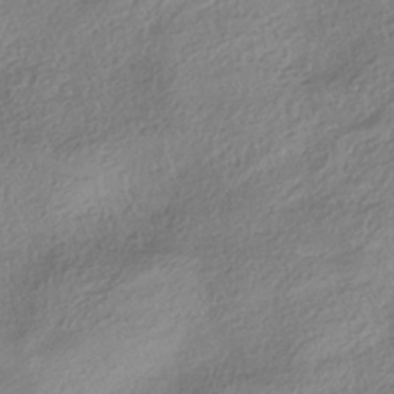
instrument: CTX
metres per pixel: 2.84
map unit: HNhu
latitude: -41.6344
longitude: 102.4251
